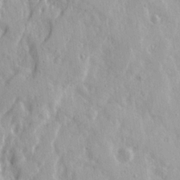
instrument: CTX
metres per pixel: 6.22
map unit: Ave
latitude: 21.7450
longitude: -131.0837
